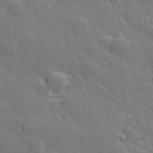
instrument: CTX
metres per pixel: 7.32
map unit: Hve
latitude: 26.7246
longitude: 145.0109
